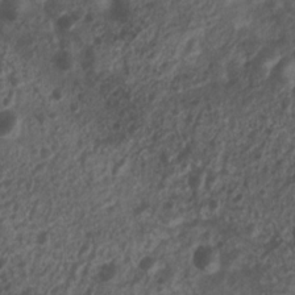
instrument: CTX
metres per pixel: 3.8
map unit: Nhu
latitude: 7.6694
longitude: -21.6505
